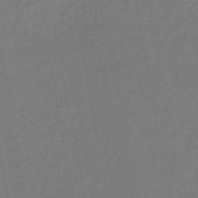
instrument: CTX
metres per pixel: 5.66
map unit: eHb
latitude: -41.8044
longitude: 79.9178
